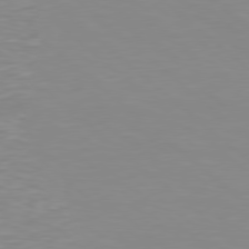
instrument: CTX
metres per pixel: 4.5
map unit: Hpe
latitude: 78.1767
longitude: -165.7639
